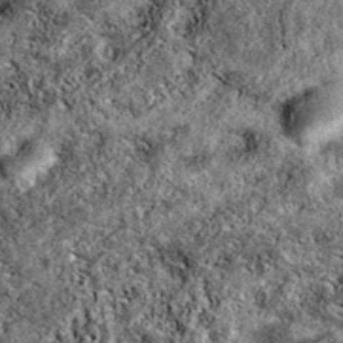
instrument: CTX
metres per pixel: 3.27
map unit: eAb
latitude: 38.6868
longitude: 111.5588
